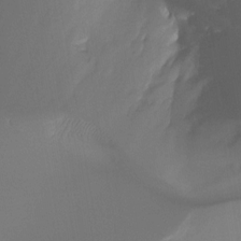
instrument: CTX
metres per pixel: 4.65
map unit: Ht
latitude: -14.9353
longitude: -51.7260
